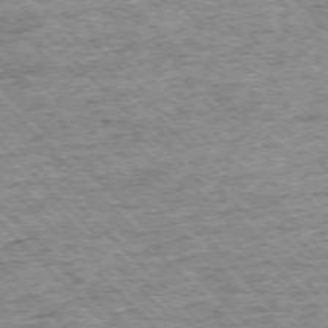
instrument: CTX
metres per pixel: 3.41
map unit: Ap
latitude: -76.6896
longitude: -92.0255
